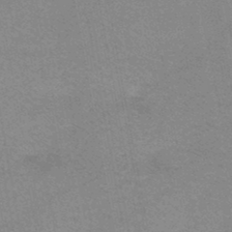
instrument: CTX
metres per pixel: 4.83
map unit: HNb
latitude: -46.2172
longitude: -37.1970
